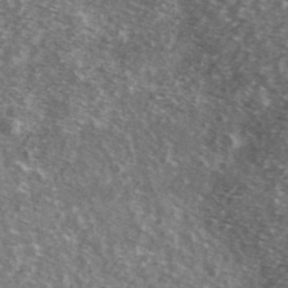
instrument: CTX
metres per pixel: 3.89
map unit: Ave
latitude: 39.3671
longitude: -109.1214
